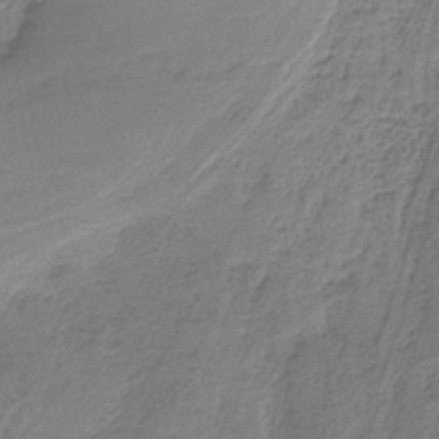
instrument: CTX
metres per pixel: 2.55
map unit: HNb
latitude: -36.4251
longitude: 57.1809
